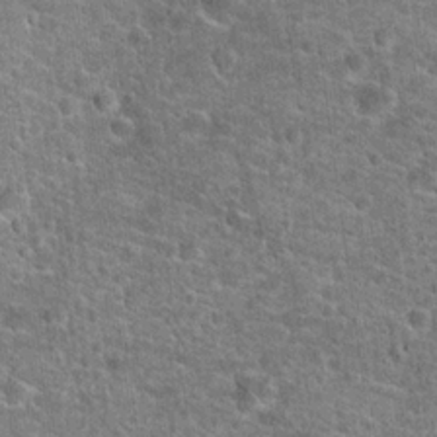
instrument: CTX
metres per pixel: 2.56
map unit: Hto
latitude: 20.2712
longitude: -43.9717
